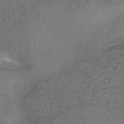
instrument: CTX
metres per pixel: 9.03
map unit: HNhu
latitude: -42.6329
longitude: 103.0109
